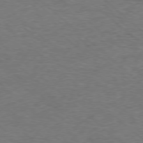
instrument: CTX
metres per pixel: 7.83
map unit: Hpe
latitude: -78.3684
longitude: 17.1243
